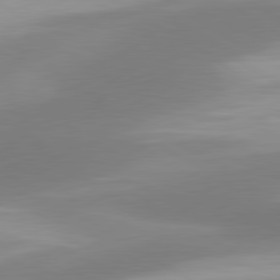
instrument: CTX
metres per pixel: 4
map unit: lApd
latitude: 80.5357
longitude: 175.4832
